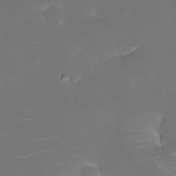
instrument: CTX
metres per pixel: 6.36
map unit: eHh
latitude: -6.4818
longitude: -78.3656
